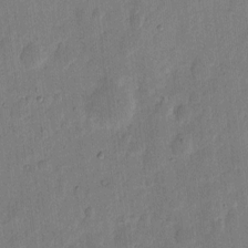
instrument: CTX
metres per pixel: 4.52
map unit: eHh
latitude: 7.2726
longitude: -70.8758
